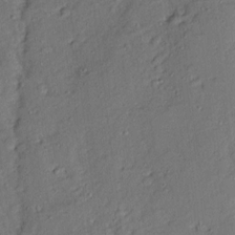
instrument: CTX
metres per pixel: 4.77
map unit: Ave
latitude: 13.3860
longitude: -134.7435
